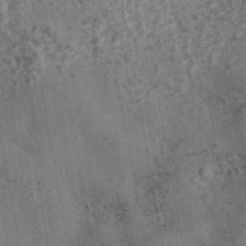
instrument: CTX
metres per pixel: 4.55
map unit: eAb
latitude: 43.4427
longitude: 106.3496
